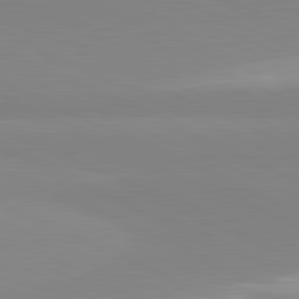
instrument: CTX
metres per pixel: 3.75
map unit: lApd
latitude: 81.6127
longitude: 178.7274
